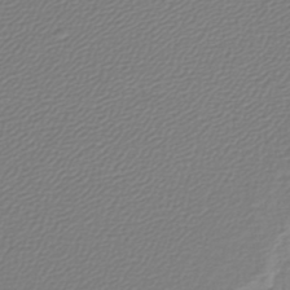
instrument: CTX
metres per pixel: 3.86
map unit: lHb
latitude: -42.7085
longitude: 64.7841
